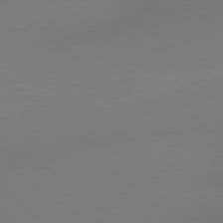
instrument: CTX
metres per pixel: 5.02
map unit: lApd
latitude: 79.0081
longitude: -150.0633
